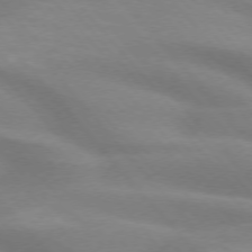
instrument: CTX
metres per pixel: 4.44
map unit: lApd
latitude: 74.1389
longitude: -61.0836
